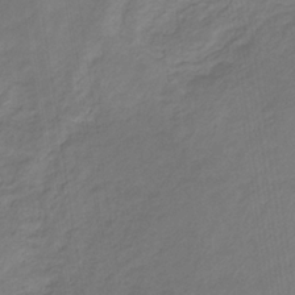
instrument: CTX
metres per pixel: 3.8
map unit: eHb
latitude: -30.9352
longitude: 67.4643
